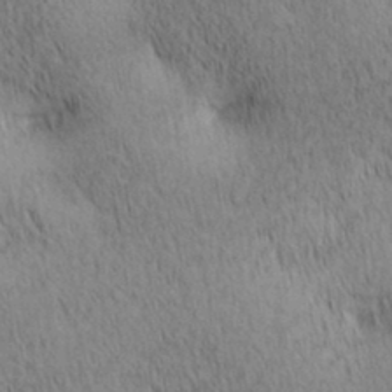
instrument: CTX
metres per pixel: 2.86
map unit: lAa
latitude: 10.8569
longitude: -108.1955
